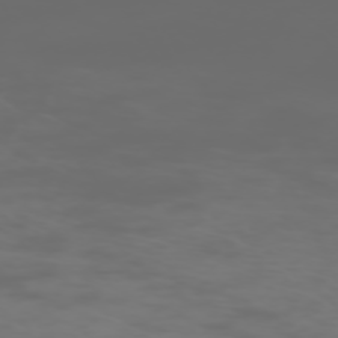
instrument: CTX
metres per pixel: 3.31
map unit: Hpe
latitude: -73.3509
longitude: 5.1620
